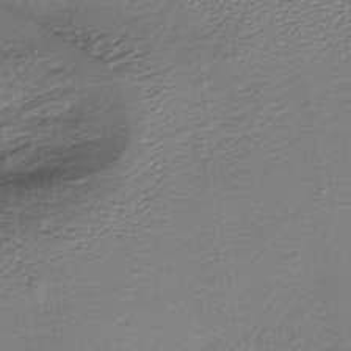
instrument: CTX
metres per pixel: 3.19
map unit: lHb
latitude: -36.0472
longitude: 61.8611
